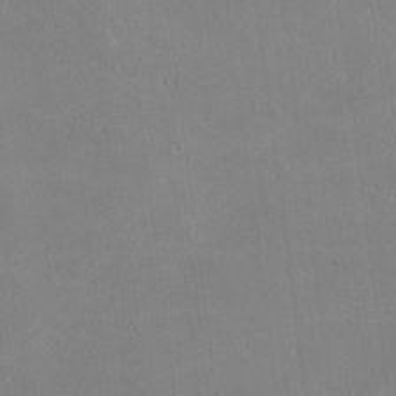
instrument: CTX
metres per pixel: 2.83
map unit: lHvf
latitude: -11.1053
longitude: -104.2712
